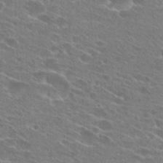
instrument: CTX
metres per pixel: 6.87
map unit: Hto
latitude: 25.0080
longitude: -43.9339
